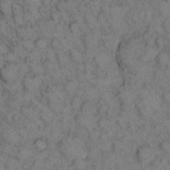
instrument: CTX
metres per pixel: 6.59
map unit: eHh
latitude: 13.8017
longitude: -63.5182
